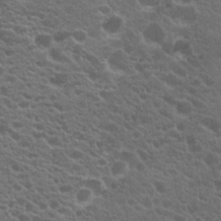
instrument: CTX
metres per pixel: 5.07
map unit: Hto
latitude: 19.7638
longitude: -34.8758
